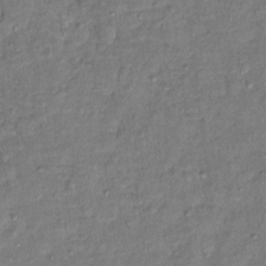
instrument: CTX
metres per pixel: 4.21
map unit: Hto
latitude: 12.4223
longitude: -36.7435
